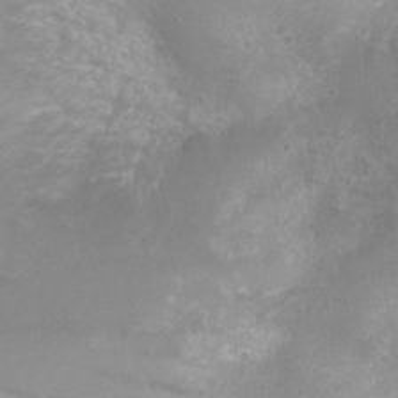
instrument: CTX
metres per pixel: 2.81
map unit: Nhu
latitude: 4.8191
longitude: -17.5182
